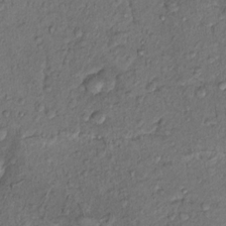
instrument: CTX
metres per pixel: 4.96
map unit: Hto
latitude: 14.1200
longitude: -29.6127
